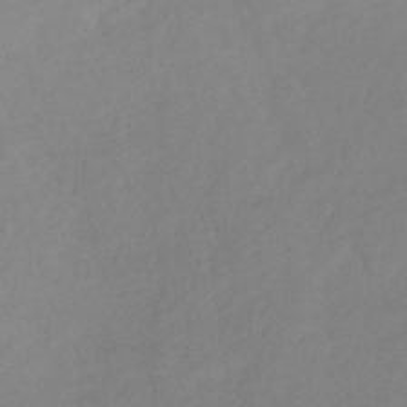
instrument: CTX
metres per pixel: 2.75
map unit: lHb
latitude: -40.6518
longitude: 74.0850
